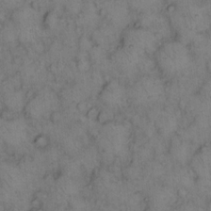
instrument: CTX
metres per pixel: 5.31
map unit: eHh
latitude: 15.2159
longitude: -64.1767
